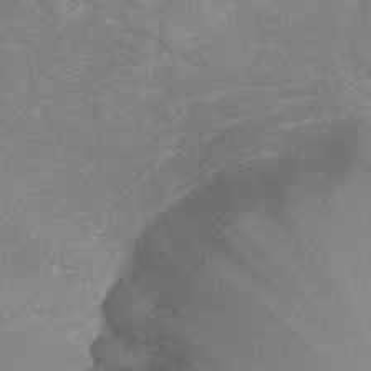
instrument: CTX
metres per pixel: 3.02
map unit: Nhu
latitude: 26.9325
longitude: -64.6490
